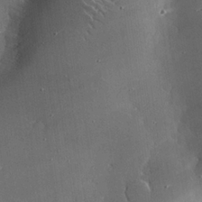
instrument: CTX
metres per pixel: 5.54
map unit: eHh
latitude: 24.0822
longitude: -90.6113
